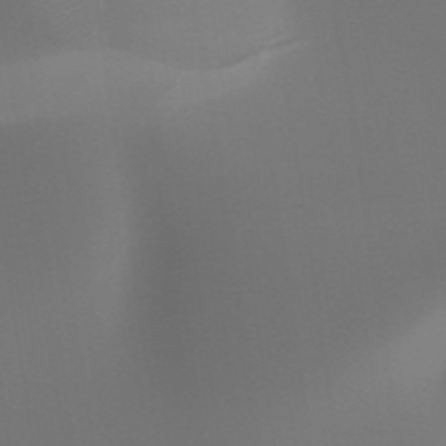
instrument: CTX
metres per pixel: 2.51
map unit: HNhu
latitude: -47.5021
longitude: 30.0661
